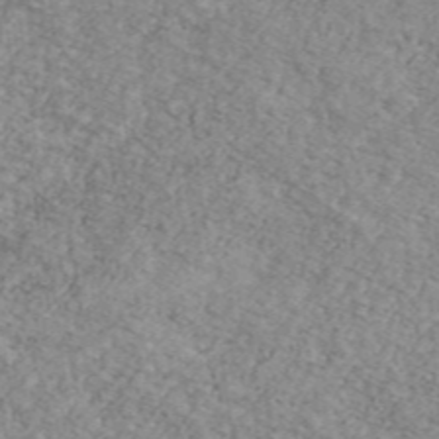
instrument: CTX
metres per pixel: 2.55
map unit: Ave
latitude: 41.1025
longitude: -110.4790
